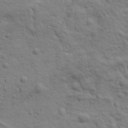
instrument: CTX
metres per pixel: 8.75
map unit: Ave
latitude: 18.1389
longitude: -132.9703
